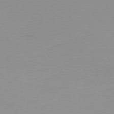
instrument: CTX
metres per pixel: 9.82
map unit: Ap
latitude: -78.1039
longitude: -62.5924
